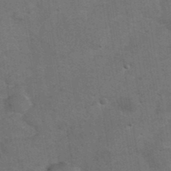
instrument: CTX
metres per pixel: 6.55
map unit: eHh
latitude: 38.3278
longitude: -67.0269
